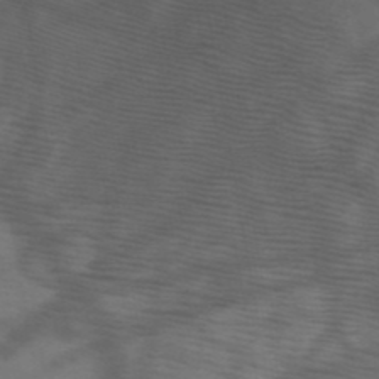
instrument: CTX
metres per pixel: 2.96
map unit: HNb
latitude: -50.7841
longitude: -44.6868
